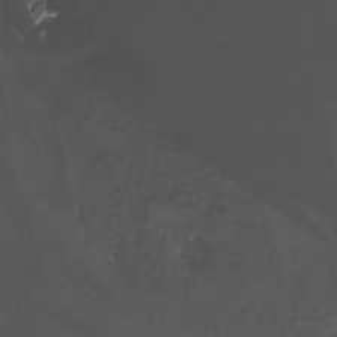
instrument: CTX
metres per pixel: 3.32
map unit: Nhu
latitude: -12.8786
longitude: -51.4048
